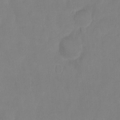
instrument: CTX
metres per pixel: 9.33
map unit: Ht
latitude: -8.9164
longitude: -34.4223
